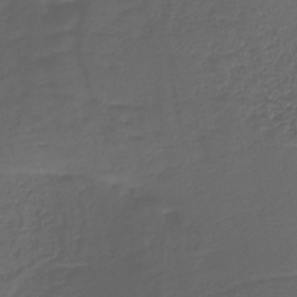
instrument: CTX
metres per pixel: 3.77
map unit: lHb
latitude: -34.4062
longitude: 64.2551
